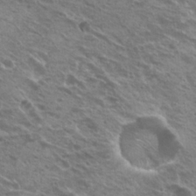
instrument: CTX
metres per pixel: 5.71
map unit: Hto
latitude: 21.3482
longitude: -31.6505
